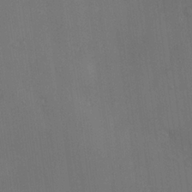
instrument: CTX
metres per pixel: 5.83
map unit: Nve
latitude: -7.5399
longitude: 174.2361
